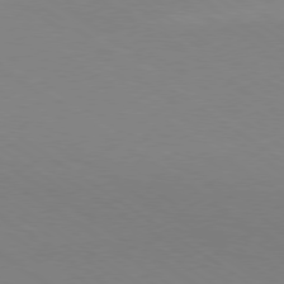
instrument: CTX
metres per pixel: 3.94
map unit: Ap
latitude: -79.6721
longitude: -66.0633
